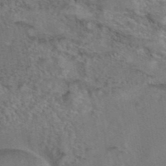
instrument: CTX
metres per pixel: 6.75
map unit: eAb
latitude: 43.3293
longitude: 103.7667
